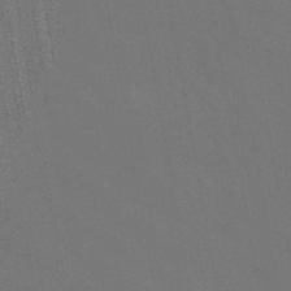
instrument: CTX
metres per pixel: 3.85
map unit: lHb
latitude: -47.6722
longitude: 74.5952
